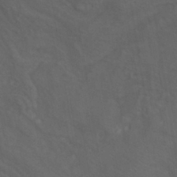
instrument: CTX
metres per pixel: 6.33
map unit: HNhu
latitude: -41.2187
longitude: 101.1431
